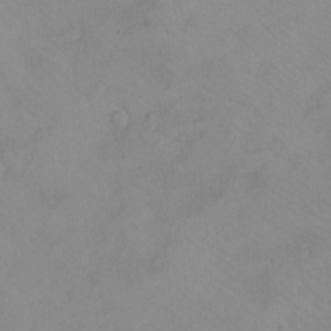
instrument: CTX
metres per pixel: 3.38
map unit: eHh
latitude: -8.2361
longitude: -69.5560
